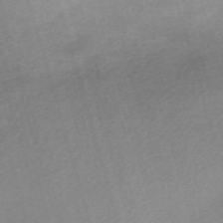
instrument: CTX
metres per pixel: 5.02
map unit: eHh
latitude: -62.0472
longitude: 53.4076
